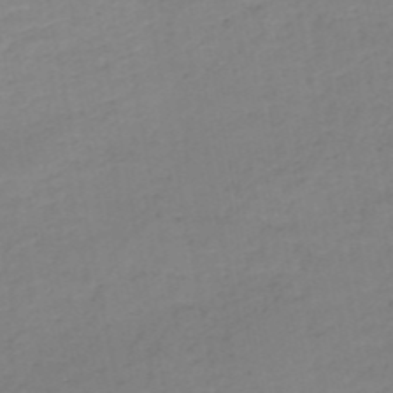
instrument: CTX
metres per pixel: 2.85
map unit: HNb
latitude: -50.8030
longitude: -50.4412
